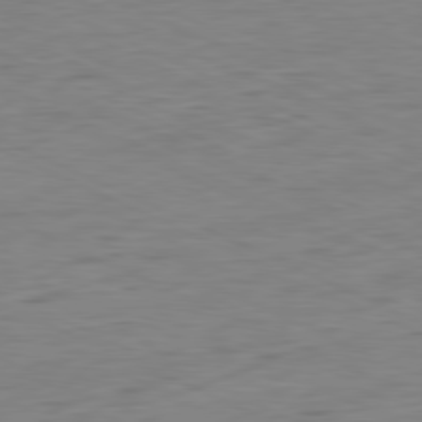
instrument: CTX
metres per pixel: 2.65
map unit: Ap
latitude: -80.9920
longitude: -81.9528
